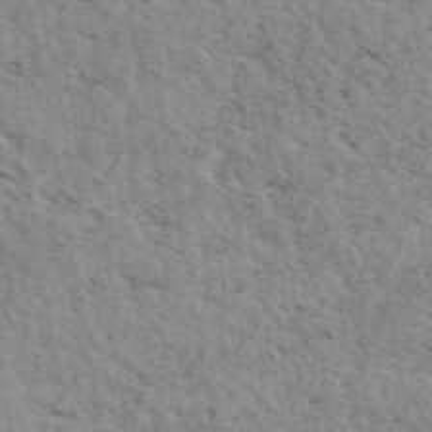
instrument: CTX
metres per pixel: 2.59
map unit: eAb
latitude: 44.4034
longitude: 113.5399
